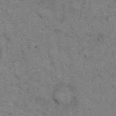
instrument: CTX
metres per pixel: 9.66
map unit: eHh
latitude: 17.5371
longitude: -63.3860
